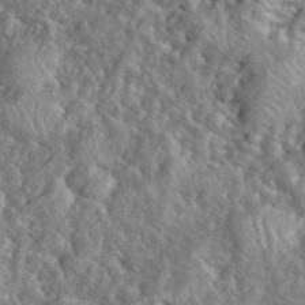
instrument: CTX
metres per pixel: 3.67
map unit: eHh
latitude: 40.2711
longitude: -57.2536
